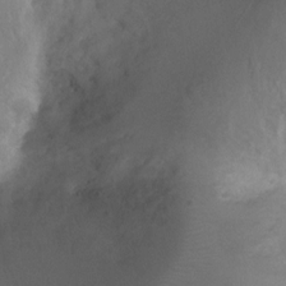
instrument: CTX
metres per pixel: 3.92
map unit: Ht
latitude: 2.1766
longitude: -24.9135
